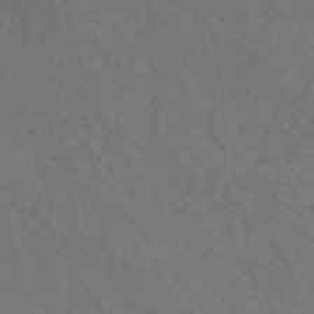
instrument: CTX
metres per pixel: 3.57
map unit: ANa
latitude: 42.4601
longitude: 34.5763
